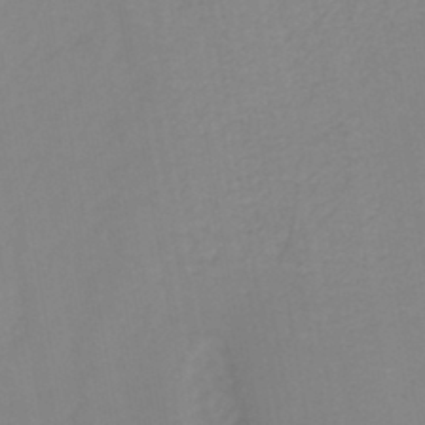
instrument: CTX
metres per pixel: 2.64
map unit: HNb
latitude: -43.8422
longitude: -39.7638
